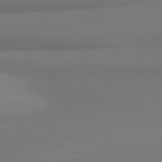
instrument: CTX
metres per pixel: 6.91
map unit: lApd
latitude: 80.2333
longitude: 174.1605
